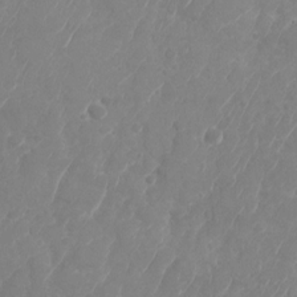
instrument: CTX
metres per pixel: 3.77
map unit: Nhu
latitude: -28.3873
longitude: -64.6490
